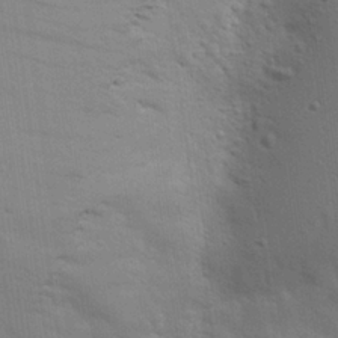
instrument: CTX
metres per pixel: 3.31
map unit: eHh
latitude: 25.4615
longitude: -79.6316
